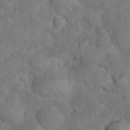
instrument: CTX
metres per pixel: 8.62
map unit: eHh
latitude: 37.0837
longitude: -67.0080
